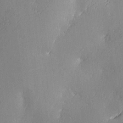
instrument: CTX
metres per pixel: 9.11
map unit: Ave
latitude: 2.4034
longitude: -111.8206
